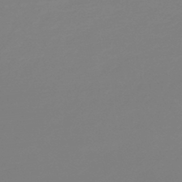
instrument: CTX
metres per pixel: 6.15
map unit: lHb
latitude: -45.5966
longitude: 59.3887
